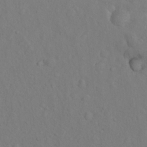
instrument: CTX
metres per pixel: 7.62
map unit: Nhu
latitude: 10.5924
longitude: -26.0822
